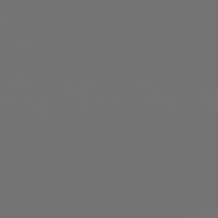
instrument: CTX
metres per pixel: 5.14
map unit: Ap
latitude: -76.0472
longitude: -62.9136
